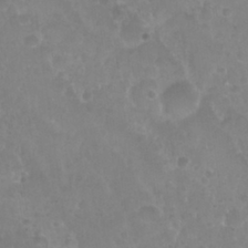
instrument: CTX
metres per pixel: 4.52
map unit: Nhu
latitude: 28.7435
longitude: -55.9339
